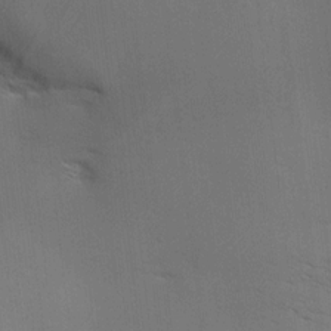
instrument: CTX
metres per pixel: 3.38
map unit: Aa
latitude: 9.7450
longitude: -142.1200
